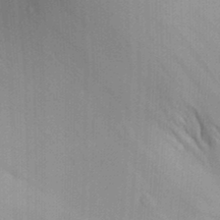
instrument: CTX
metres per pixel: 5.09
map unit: Aa
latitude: 28.8758
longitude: -138.4790
